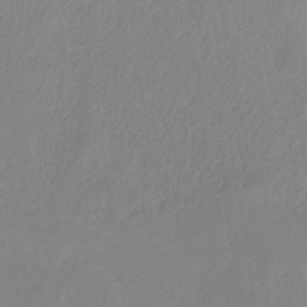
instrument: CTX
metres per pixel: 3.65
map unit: HNb
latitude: -33.3888
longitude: 55.1431
